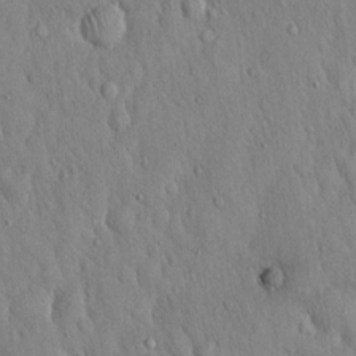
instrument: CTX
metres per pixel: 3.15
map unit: Hto
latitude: 16.6302
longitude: -58.4034
